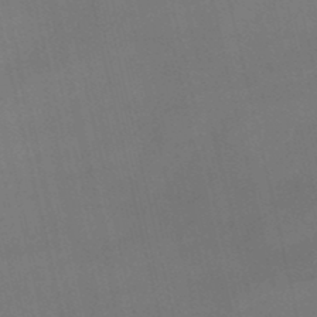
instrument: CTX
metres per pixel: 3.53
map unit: lHb
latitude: -48.5385
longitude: 70.5385
